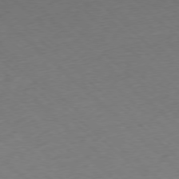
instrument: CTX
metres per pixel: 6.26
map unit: Ap
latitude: -77.9556
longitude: -60.5168
